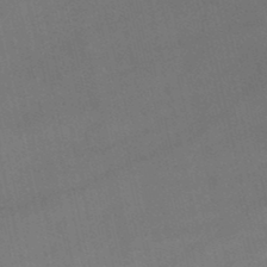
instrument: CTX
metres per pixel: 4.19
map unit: lHb
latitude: -48.6330
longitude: 70.3873
